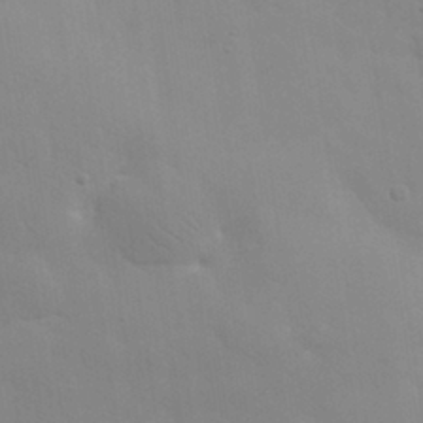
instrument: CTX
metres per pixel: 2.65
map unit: eHh
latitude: 30.9892
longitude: -70.2144
